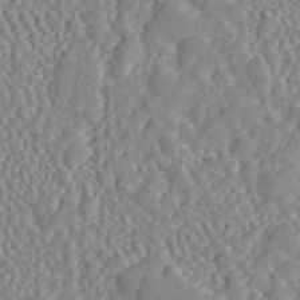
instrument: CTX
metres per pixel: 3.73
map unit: ANa
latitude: 46.6113
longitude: 49.7478
